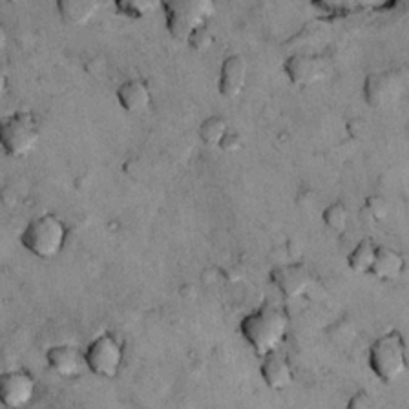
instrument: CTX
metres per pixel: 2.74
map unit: Hto
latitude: 14.1011
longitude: -35.2159
